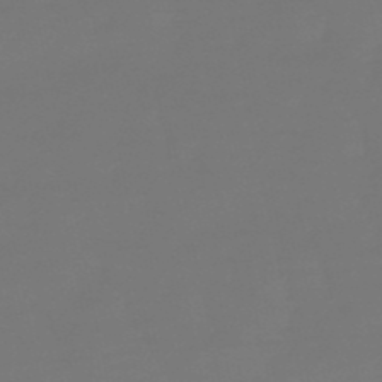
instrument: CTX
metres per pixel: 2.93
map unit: eHb
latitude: -50.5763
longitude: 78.9919
